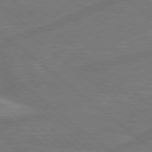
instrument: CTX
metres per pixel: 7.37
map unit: Hpe
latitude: 78.8758
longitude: -152.9514
